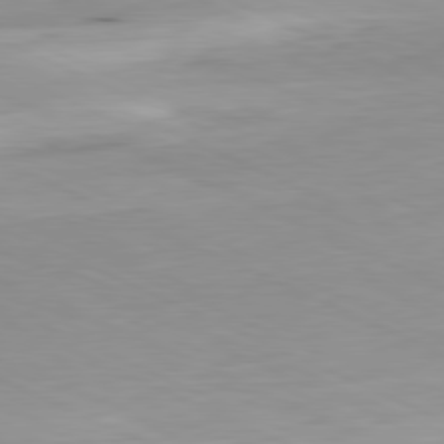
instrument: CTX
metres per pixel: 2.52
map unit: Ap
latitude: -81.4077
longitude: -69.1025
